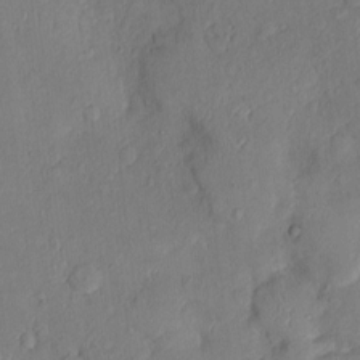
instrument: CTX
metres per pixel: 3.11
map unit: Nhu
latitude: 1.6505
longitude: -14.1956
